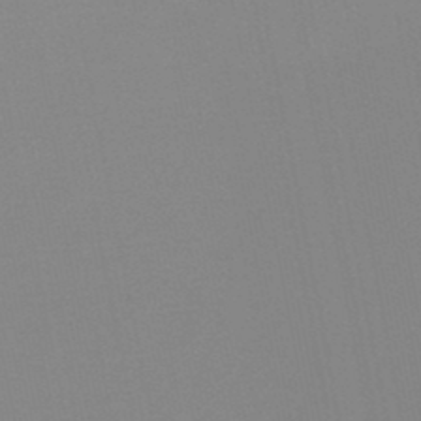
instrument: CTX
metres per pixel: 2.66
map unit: lHb
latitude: -48.1228
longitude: 69.8044
